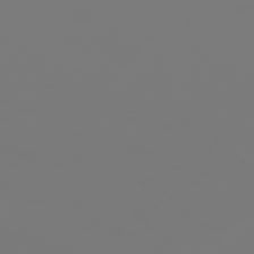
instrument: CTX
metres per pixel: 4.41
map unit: Hpe
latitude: 76.8758
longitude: -137.1403
